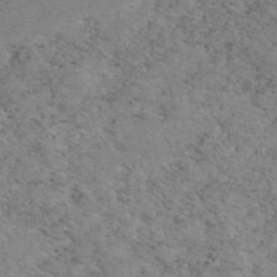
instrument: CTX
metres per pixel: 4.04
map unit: eAb
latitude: 47.9717
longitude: 115.7477
